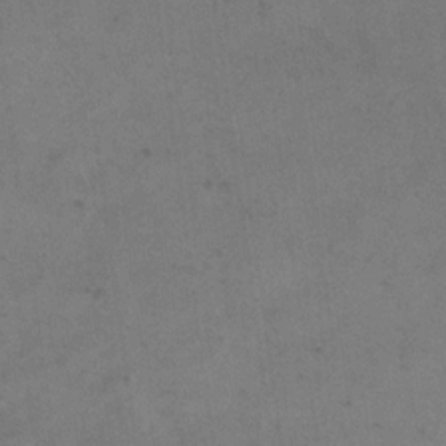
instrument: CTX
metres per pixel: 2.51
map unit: eHh
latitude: 19.3859
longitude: -64.4223
